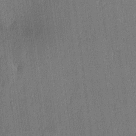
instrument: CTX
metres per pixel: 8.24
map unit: lHvf
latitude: 20.1011
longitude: 141.5966
